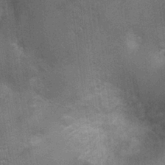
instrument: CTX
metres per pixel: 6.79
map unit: Ht
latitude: -3.4454
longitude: -15.5372
